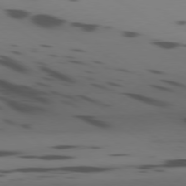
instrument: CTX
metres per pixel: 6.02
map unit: Ap
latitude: -79.5966
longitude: -62.5357
